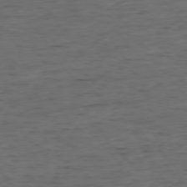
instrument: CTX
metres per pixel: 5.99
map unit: Ap
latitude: -76.5763
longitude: -91.8772
